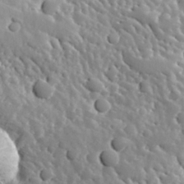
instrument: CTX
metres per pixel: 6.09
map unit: Hve
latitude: 24.7435
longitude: 146.0661
